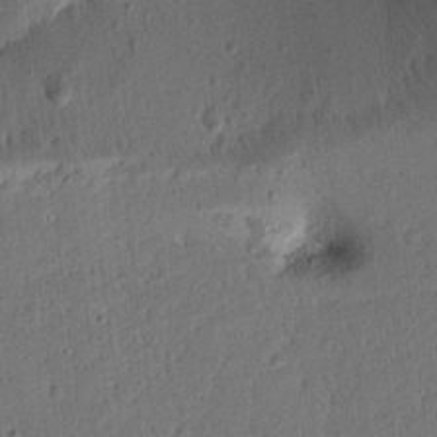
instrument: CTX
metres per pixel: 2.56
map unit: Aa
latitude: 13.2915
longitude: -139.4993
